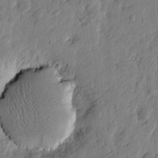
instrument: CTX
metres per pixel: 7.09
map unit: Htu
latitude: -3.0108
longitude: 179.7288
